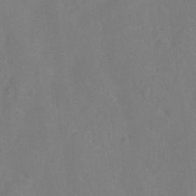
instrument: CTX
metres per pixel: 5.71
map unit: Ht
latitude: -10.9920
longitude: -23.7827
